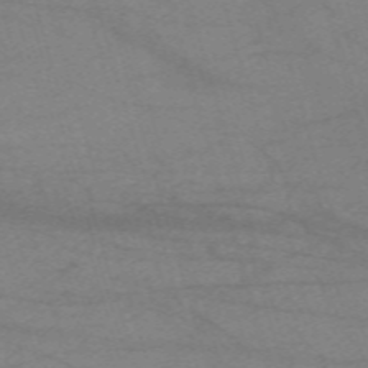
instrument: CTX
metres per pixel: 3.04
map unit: eHh
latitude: -61.2187
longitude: 54.2740
